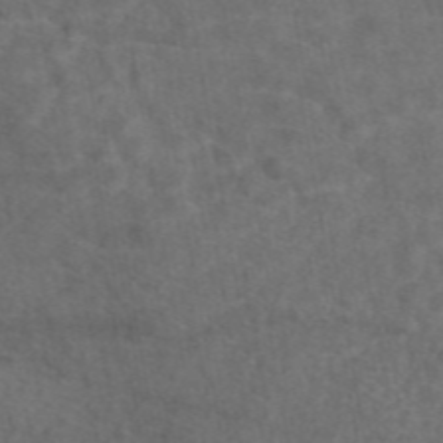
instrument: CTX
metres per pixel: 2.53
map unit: eAb
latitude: 47.8395
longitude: 109.0486
